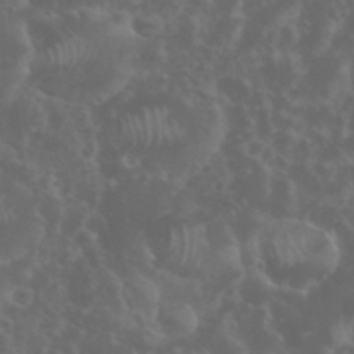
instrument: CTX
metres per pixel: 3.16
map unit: eHh
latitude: 34.7057
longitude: -59.8394
